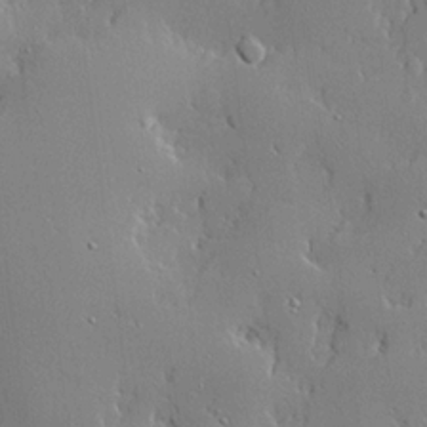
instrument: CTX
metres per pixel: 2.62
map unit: lHvf
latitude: 20.6491
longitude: 143.4832
